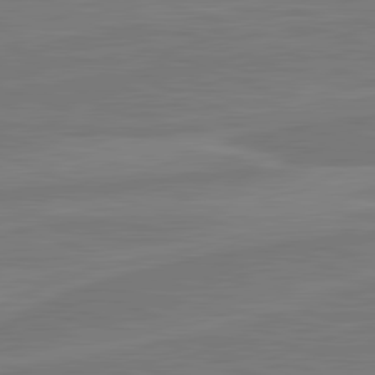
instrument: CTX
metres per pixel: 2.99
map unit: lApd
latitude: 81.9717
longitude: -175.9717
